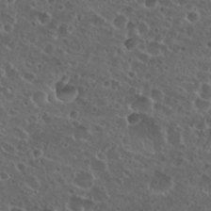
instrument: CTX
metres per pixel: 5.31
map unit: Hto
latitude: 27.0081
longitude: -50.8191
